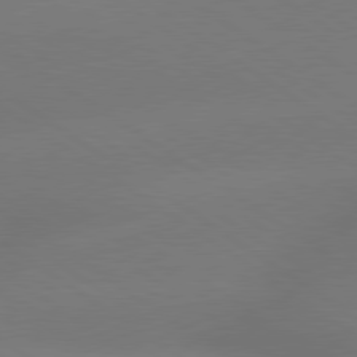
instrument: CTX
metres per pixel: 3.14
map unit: lApd
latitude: 79.6694
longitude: -151.4804
